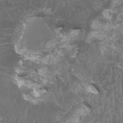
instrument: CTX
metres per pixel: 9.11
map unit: HNhu
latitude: 1.7071
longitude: 1.2187
